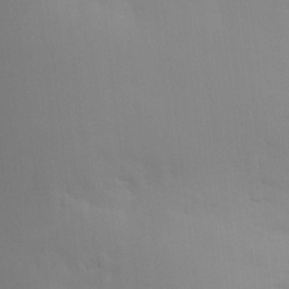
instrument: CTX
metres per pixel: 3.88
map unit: HNhu
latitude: 13.8017
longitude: 13.1809
